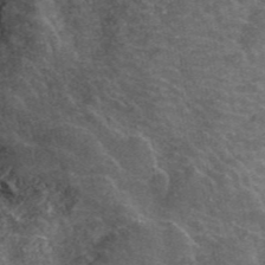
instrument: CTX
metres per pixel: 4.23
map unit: ANa
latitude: 45.3104
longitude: 38.7274
